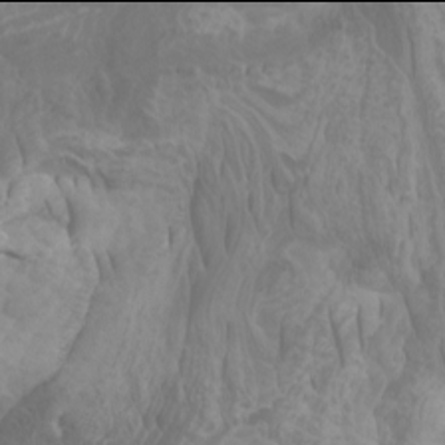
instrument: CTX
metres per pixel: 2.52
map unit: Htu
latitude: -6.0094
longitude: -75.5749
